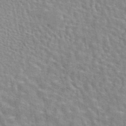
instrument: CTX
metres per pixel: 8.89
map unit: eAb
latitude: 44.5734
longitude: 109.8800
